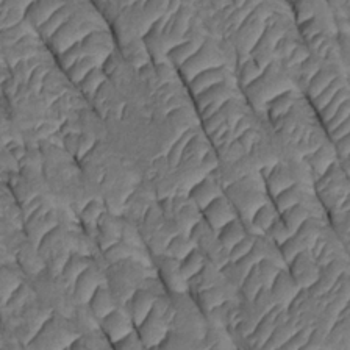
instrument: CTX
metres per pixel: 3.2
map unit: Htu
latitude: 0.3656
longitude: 147.8611
